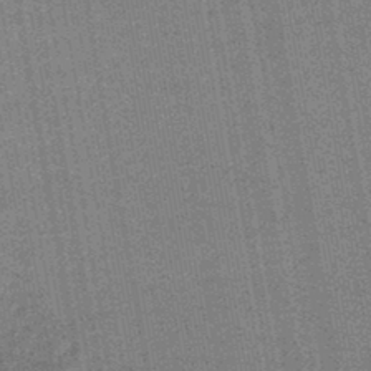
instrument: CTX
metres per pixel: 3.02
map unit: lHb
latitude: -43.7477
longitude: 56.1606
